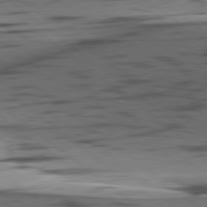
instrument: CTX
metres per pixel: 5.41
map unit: lApd
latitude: 78.9136
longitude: -50.3467
